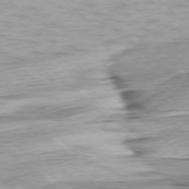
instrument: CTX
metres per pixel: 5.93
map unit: Ap
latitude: -77.3510
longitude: -93.6694
